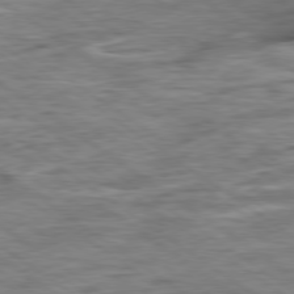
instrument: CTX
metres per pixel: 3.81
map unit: Ap
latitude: -79.5777
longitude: -49.2159
